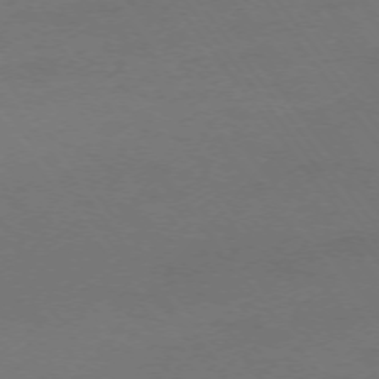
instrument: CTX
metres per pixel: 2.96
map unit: Ap
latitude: -74.1984
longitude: -72.2901
